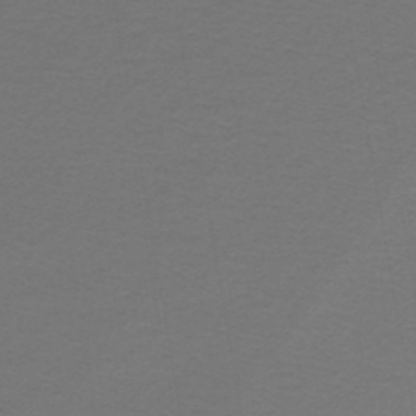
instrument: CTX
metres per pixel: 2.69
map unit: lHb
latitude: -46.0472
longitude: 71.7478
